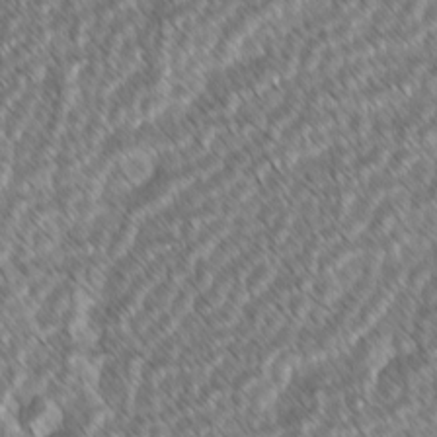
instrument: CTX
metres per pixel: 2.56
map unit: lAvf
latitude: -2.4628
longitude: -114.2900
